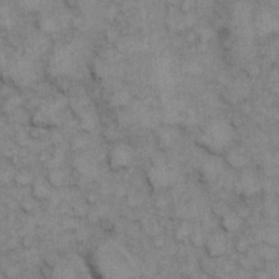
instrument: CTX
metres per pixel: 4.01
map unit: eHh
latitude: 6.9892
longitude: -64.7813
